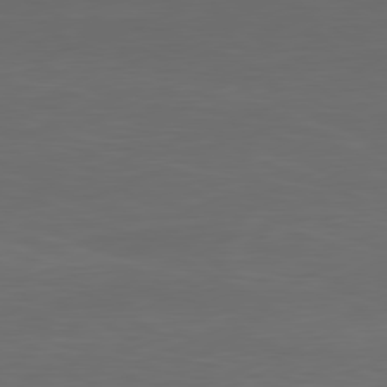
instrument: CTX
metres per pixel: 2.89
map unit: Ap
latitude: -81.4644
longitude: -85.7261
